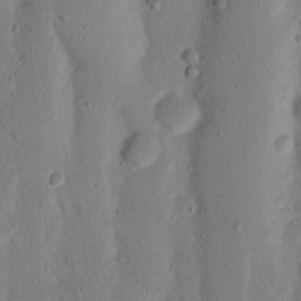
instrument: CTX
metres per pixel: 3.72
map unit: Nhu
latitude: 18.5923
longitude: -76.5545
